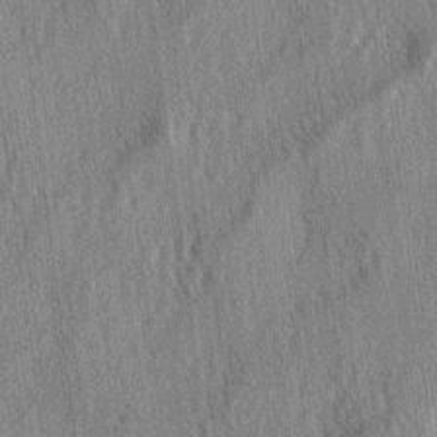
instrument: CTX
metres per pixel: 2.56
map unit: lAa
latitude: -5.0486
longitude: -126.2145
